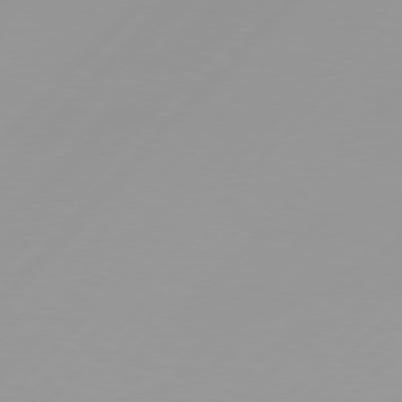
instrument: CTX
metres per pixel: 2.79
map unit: Hpe
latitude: 77.3481
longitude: -139.5182
